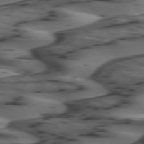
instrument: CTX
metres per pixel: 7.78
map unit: lApd
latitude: 74.4412
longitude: -71.6127
